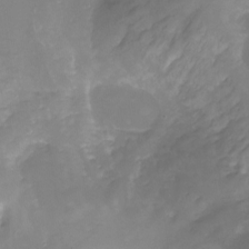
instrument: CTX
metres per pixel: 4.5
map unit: Nhu
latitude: -12.5952
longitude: -50.4790
